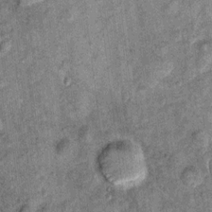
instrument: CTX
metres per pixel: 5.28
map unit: Ht
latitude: 9.9528
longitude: -38.7246
